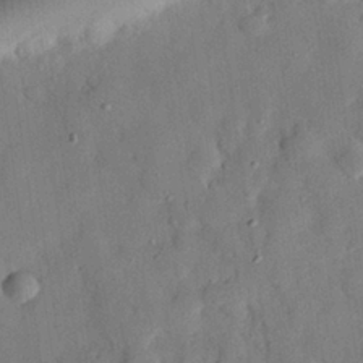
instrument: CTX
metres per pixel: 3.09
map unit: eHh
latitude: 27.4049
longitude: -76.1011
